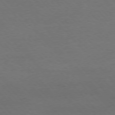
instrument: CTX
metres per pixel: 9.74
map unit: Ap
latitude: -77.3510
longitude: -88.1011
